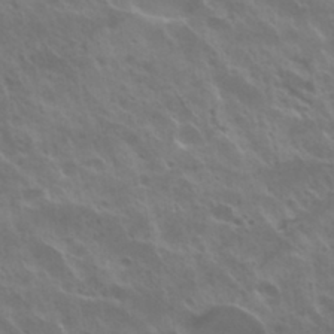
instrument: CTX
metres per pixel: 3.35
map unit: Nhu
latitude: 30.4790
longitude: -55.2726
